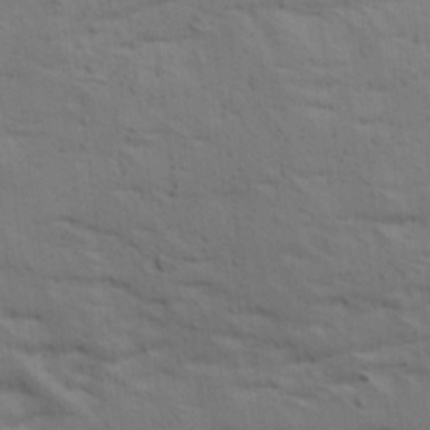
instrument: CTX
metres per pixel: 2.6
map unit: Ave
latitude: 16.0633
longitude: -138.7057
